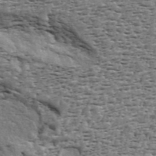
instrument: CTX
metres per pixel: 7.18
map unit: ANa
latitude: 43.1214
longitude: 47.1998
